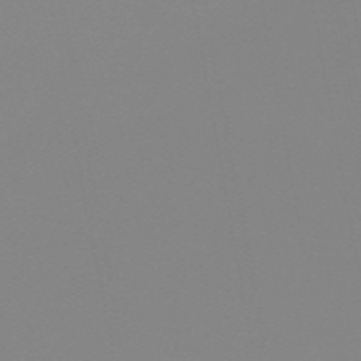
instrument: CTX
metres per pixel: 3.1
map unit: HNb
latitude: -54.5007
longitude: -49.2159
